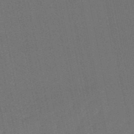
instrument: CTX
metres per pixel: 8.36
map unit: lHb
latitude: -50.9164
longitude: 80.4440
